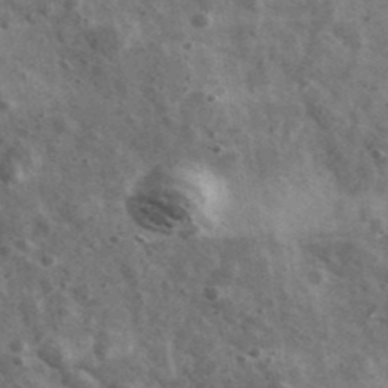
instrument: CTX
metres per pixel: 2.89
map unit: Ave
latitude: 39.0836
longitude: -107.9150
